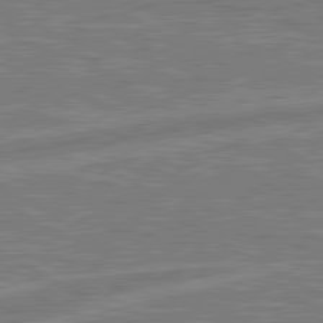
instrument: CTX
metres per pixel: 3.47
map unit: lApd
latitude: 80.7435
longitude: -171.1025
